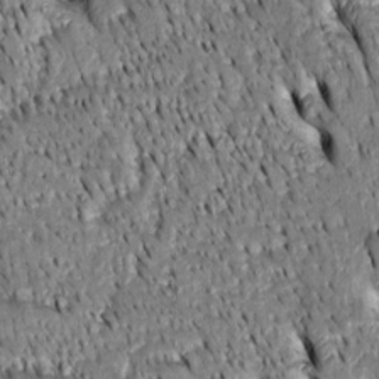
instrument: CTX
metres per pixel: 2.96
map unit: Htu
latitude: -3.6910
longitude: 151.8611
